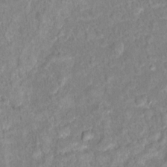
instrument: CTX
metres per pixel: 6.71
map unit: Hto
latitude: 16.1011
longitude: -41.4615
